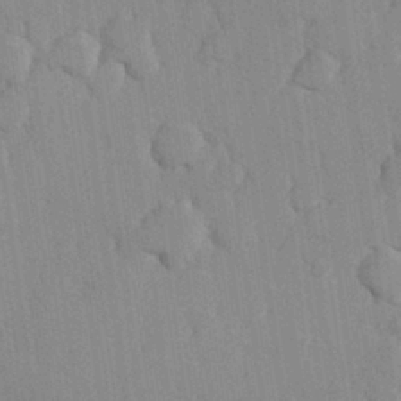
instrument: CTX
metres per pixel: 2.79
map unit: Hve
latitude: 26.3656
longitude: 150.8786
